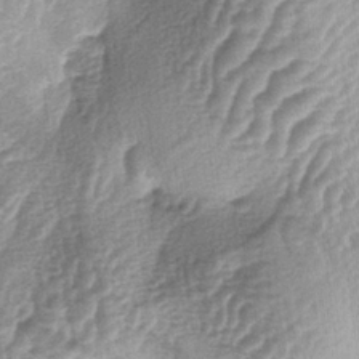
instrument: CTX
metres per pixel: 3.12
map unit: lAa
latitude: -4.2928
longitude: -128.1200
